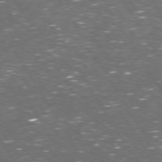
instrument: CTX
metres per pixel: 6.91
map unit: Hpe
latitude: 72.9325
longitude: -124.3845
